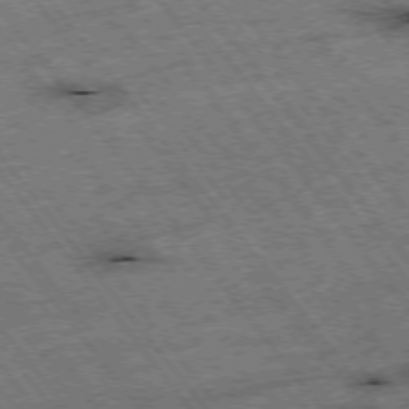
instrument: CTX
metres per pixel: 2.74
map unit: Hpe
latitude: -75.2754
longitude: -21.9528
